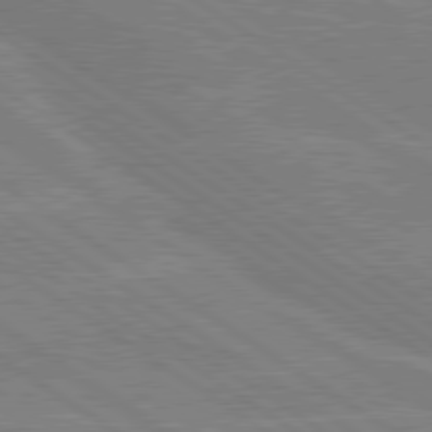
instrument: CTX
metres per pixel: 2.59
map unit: lApd
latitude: 79.4049
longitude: -130.7436
